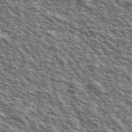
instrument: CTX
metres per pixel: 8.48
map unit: Ave
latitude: 37.5938
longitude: -111.8206
